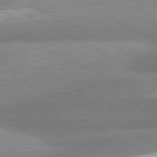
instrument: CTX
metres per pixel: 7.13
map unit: lApd
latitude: 81.1403
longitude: -163.6316
